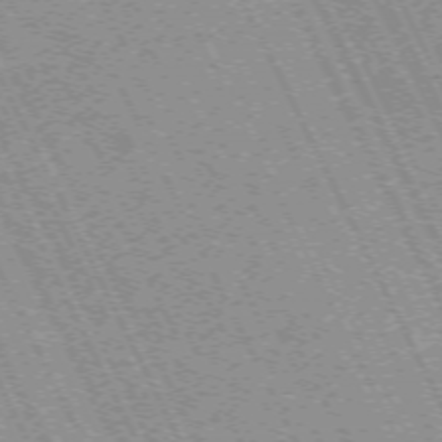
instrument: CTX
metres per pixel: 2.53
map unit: Hpe
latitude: -70.9920
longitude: 14.1417
